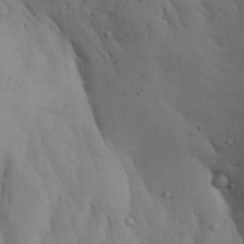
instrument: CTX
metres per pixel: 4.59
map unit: Aa
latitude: 27.9339
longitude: -132.4223
